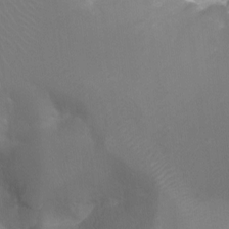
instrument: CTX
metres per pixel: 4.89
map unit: Ht
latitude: -11.3699
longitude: -44.6301
